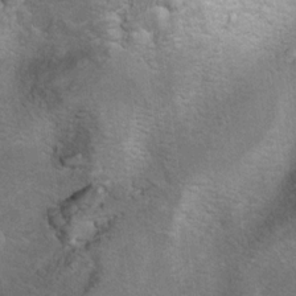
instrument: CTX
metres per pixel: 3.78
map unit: Hto
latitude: 7.6316
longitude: -30.4601
